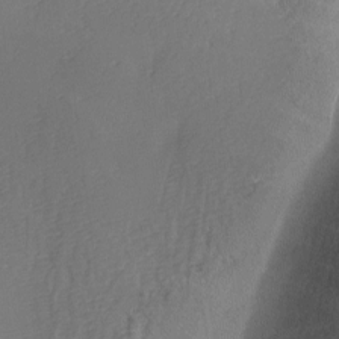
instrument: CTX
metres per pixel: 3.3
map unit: Ave
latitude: -6.1794
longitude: -120.7436
